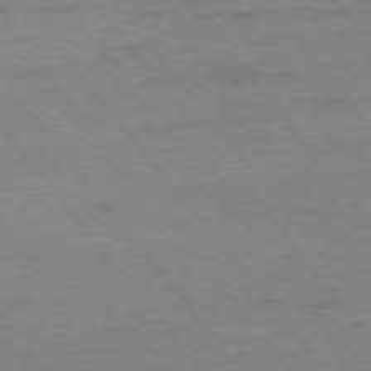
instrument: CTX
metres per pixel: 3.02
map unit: Ap
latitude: -76.1984
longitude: -84.8380
